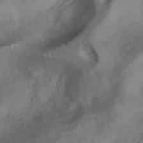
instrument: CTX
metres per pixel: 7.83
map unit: ANa
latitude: 41.8016
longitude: 15.9367
